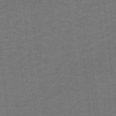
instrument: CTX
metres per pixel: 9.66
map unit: lHb
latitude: -42.5384
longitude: 54.6897
